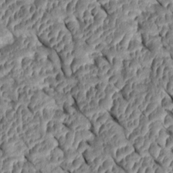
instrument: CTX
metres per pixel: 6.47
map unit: Htu
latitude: 1.4426
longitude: 148.0283
